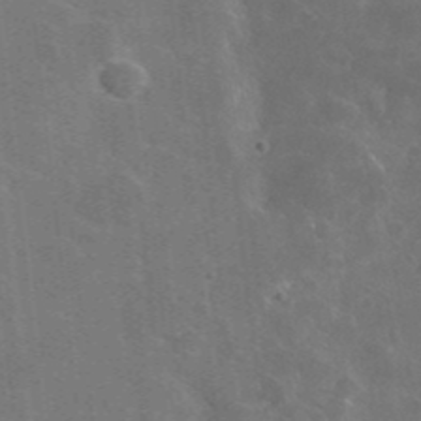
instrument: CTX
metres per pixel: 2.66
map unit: lHvf
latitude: 36.5168
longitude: -90.7435
